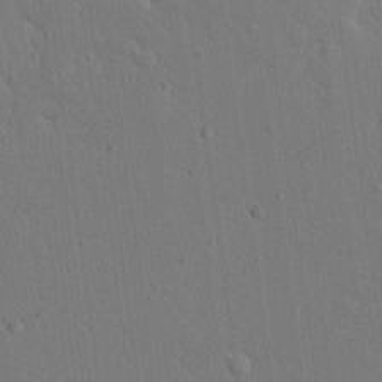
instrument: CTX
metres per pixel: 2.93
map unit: Ave
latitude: 17.8205
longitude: -141.1592
